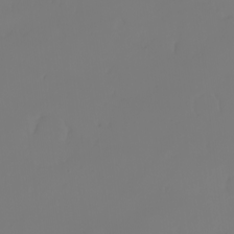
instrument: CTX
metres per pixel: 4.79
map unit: eHh
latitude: -3.5021
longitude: 19.8611
